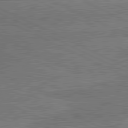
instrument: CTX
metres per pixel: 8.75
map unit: lApd
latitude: 81.1403
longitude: 140.7652
